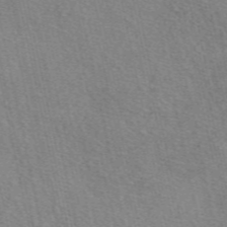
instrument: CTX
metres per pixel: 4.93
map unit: eAb
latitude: 49.9339
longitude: 112.8786
